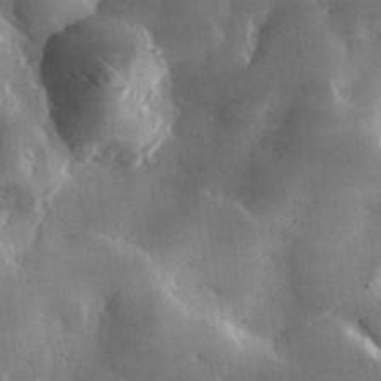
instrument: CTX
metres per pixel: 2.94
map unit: lHvf
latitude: 31.3293
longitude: -92.2711
